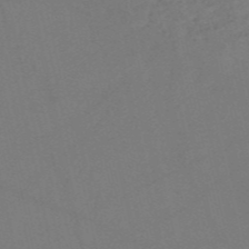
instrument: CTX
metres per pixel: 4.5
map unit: HNb
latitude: -53.6721
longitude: -42.0822
